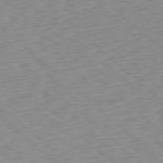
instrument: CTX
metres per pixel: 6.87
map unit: Ap
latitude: -78.1039
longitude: -60.3278
